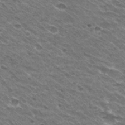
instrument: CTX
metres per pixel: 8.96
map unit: Hto
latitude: 30.7436
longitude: -42.9514
